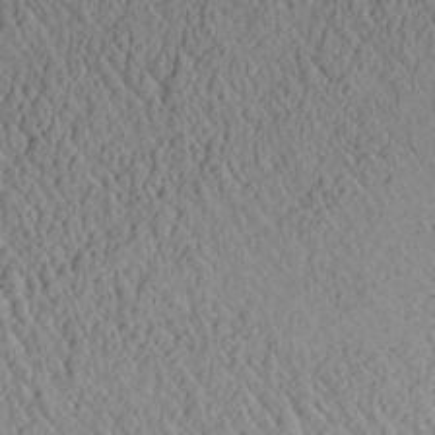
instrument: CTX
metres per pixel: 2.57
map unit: Aa
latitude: 28.4412
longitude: -135.9717
